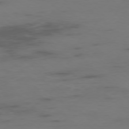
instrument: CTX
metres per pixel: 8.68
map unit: Ap
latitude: -76.9164
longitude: -67.2537
